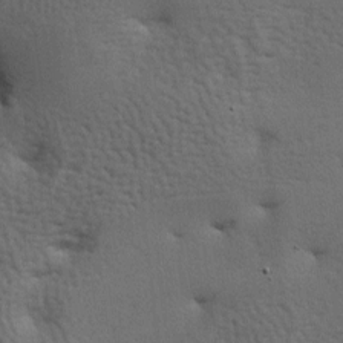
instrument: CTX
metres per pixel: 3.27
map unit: lAa
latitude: -7.9556
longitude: -125.3482
